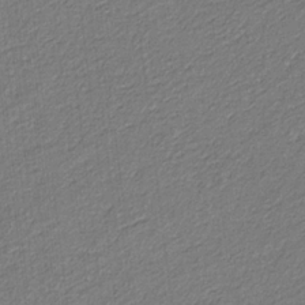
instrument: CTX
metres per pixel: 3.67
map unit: eHb
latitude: -30.0283
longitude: 66.0094
